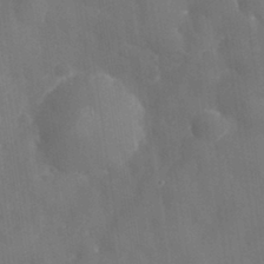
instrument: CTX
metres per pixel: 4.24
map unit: eHh
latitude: 31.9151
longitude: -59.4426
